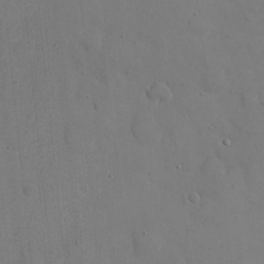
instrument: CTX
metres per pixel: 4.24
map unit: eHh
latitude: 21.5938
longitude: -62.9703
